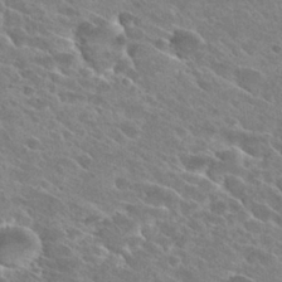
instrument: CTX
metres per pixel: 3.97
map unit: Hto
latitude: 26.5168
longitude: -41.2536
